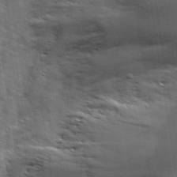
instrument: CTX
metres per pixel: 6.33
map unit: lHvf
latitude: 36.5168
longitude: -91.8583
